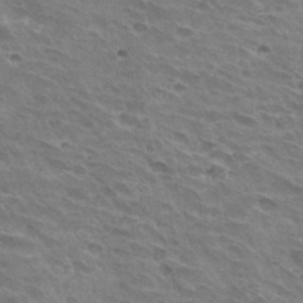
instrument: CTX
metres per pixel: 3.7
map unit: Hto
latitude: 32.8947
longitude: -42.6302
